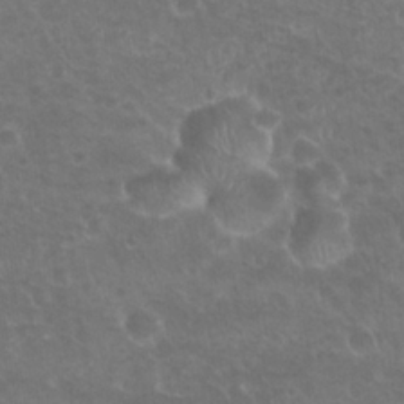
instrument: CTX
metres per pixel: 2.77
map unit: Nhu
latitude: 24.9324
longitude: -51.0458
